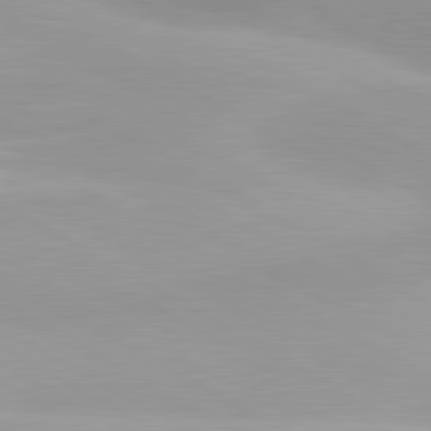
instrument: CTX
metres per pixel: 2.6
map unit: lApd
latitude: 80.7057
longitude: 123.8423
